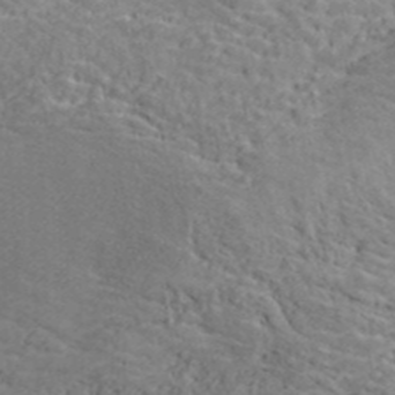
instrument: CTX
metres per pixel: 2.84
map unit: ANa
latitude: 41.2536
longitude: 30.5385
